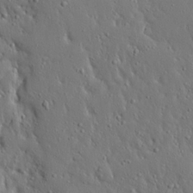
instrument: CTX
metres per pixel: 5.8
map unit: Ave
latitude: 17.7639
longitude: -141.2159
